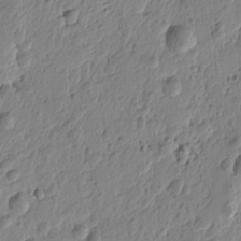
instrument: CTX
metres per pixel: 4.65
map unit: Htu
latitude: -0.9164
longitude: -177.5938
